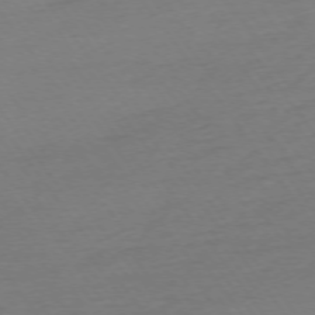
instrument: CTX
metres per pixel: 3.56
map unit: Ap
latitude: -74.7086
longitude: -80.6113
